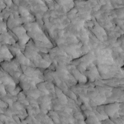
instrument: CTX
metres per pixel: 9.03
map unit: Htu
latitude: 1.7449
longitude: 143.9745
